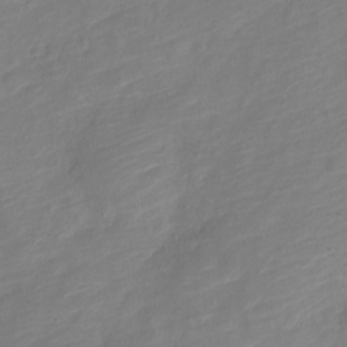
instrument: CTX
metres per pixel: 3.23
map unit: Nve
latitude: -19.5210
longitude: 107.9367
